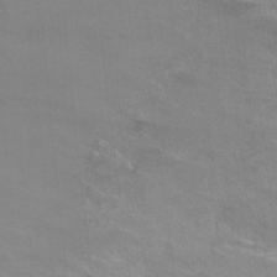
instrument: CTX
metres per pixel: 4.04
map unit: Ht
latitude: 0.7624
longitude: -32.6113
